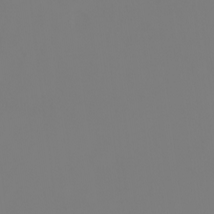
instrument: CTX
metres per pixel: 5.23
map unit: Nhu
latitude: -7.9745
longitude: -85.6316
